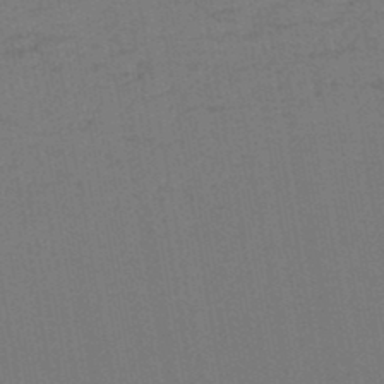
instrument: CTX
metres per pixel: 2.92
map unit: lHb
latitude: -46.7274
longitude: 72.9164
